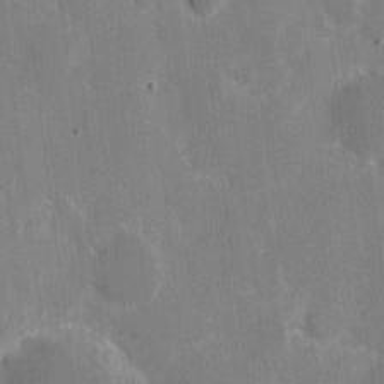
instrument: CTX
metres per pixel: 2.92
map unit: eHh
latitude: 7.4993
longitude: -67.2537
